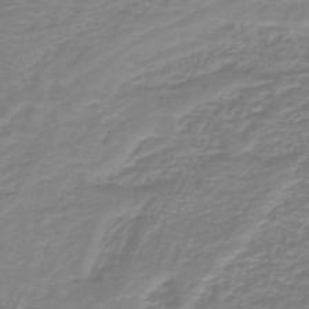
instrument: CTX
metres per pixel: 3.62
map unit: HNb
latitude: -45.9556
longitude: 52.5195
